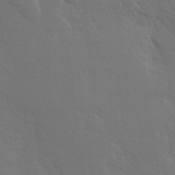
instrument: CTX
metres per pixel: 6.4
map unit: Hve
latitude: 19.7638
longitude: 149.9367
